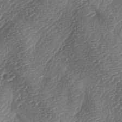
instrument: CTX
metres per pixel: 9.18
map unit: lAa
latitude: -3.6154
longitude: -128.8947
